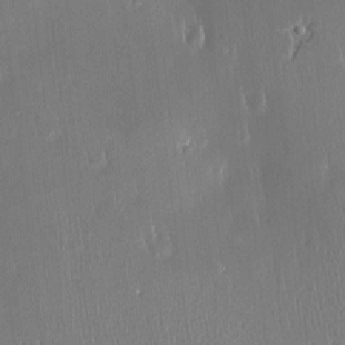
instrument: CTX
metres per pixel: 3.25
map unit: Htu
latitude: -4.8597
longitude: 174.0661
